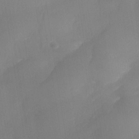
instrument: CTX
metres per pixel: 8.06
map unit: Nhe
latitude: -36.8786
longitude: -112.8947
